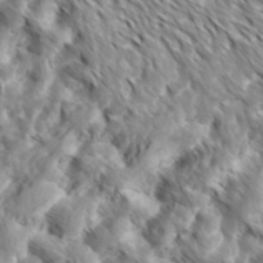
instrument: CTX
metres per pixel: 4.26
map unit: Hve
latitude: 32.1389
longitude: 149.1620
